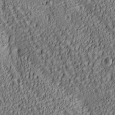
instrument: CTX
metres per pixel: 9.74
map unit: lAa
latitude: 6.1956
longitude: -116.7813
